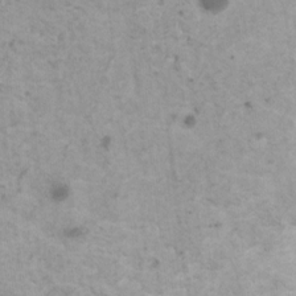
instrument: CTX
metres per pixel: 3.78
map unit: HNhu
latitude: 1.1970
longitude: 3.6721
